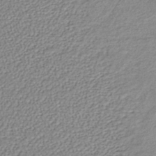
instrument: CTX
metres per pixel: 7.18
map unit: lHb
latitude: -40.6140
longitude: 70.6330
